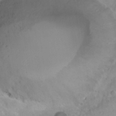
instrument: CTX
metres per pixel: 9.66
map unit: Nhu
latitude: 29.9150
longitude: -56.7813
